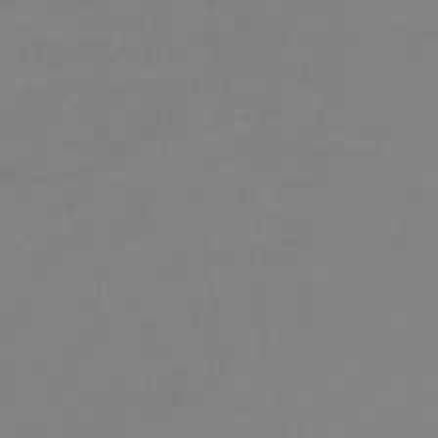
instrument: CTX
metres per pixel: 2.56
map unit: lHb
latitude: -44.8030
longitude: 62.8030
